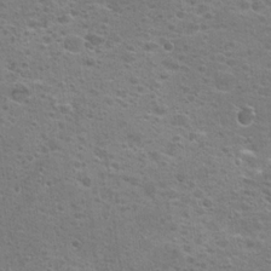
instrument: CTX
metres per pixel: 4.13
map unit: Hto
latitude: 19.3103
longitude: -41.4237
